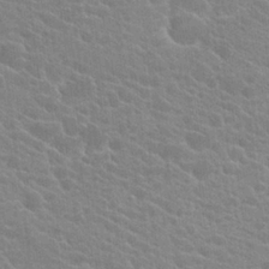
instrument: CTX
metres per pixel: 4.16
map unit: Hto
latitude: 24.1011
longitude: -40.5167
